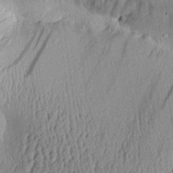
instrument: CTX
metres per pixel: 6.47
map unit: Aa
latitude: 29.4615
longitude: -137.8584
